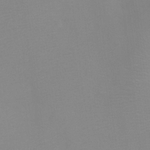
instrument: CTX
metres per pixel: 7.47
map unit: Ht
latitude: -8.4629
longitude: -34.1955
